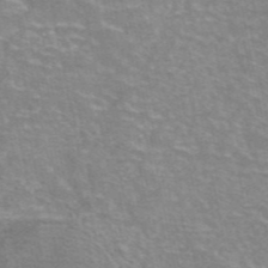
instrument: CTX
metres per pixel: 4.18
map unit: eAb
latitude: 46.2334
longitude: 101.9367
